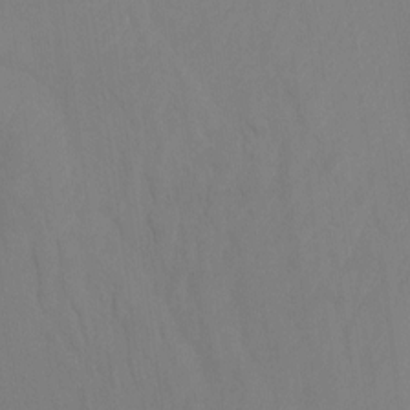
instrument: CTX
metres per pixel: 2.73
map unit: Htu
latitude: -10.1606
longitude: -73.4426
